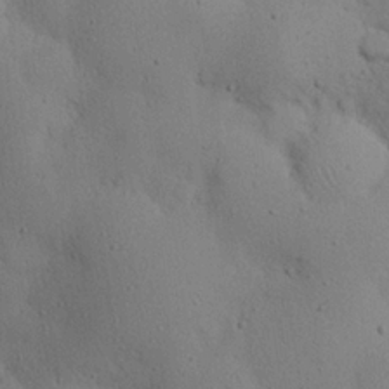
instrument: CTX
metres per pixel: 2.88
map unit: eHh
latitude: 24.7813
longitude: -72.3846
